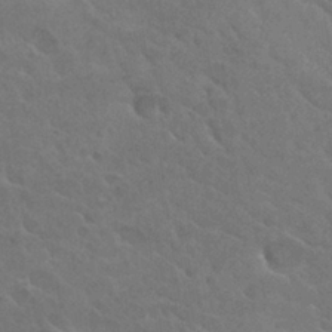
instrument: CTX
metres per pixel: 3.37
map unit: Hto
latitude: 26.5924
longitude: -36.3090
